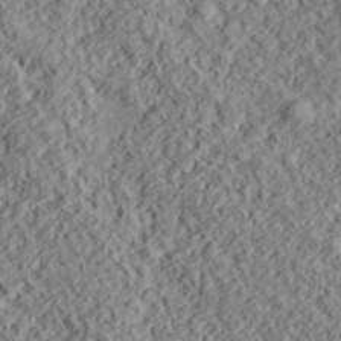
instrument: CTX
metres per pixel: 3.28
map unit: lHvf
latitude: 38.8191
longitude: -88.2901
